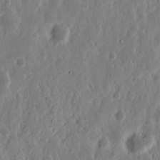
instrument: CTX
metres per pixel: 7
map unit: Nhu
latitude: 13.9150
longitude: -73.0648
